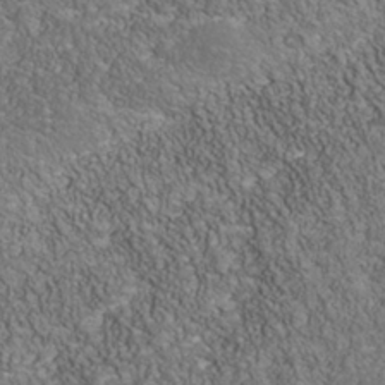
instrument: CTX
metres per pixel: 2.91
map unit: Nhu
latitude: -39.7856
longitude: -83.9906
